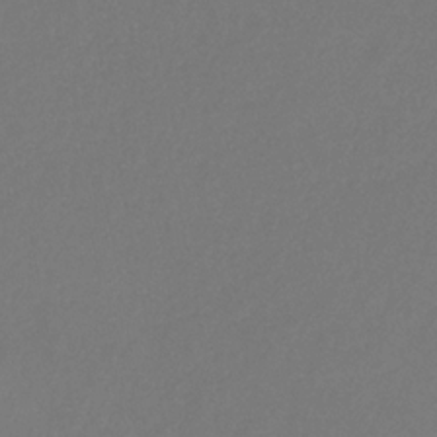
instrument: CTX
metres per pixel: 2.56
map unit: eHb
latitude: -30.8975
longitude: 66.3684
